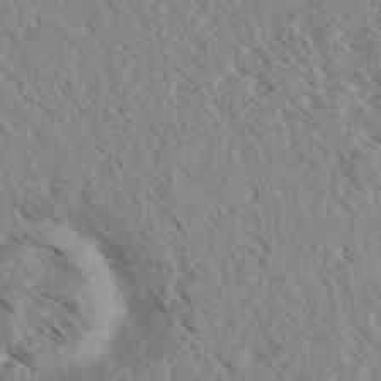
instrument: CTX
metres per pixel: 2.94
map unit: eHh
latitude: 34.6112
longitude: -140.2900
